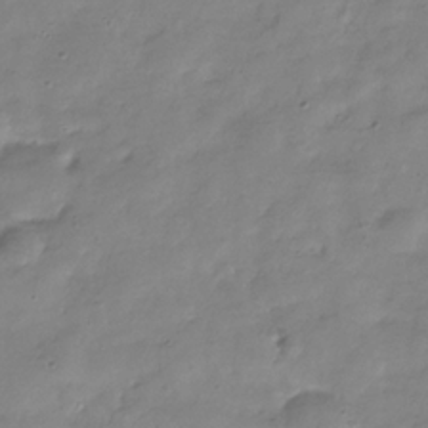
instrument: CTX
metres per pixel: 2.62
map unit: Hve
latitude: -32.1795
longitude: 91.3888
